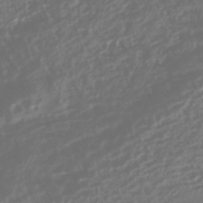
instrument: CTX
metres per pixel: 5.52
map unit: HNhu
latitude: -43.2187
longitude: 104.0094
